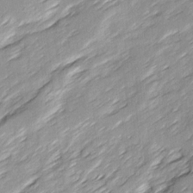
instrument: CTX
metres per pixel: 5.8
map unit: Ave
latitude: 15.7261
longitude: -137.1970
